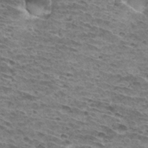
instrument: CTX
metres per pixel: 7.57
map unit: Hto
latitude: 32.5924
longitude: -40.1766
